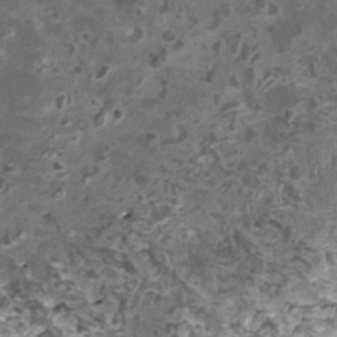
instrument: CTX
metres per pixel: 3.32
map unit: HNhu
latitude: 0.7624
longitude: 6.1039
